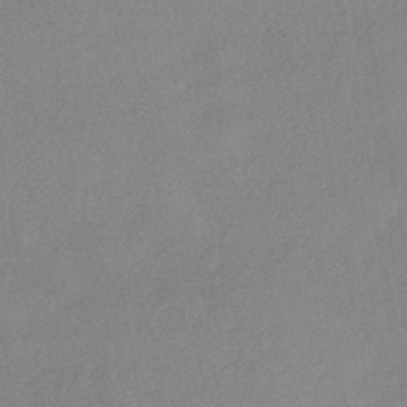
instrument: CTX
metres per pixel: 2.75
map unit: eHh
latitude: -41.1053
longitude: 120.2550
